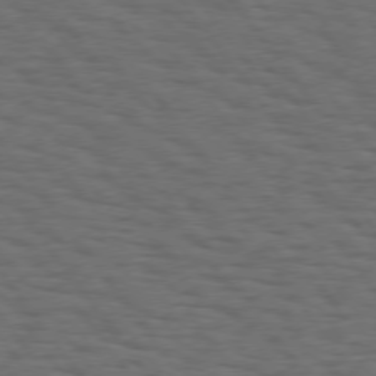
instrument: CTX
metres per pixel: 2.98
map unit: Hpe
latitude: 75.2726
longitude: -133.1025
